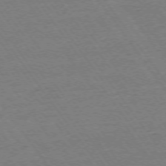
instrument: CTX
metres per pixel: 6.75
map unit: Ap
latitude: -74.5952
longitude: -82.8946
